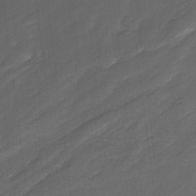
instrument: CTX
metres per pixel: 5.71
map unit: Ave
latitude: 16.7057
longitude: -136.5924
